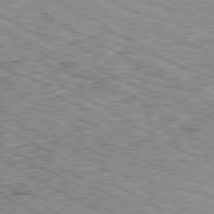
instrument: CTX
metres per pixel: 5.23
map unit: Ap
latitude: -80.4062
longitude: -48.0255
